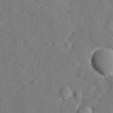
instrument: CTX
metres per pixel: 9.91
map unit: lHvf
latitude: 25.3859
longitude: 142.8030
